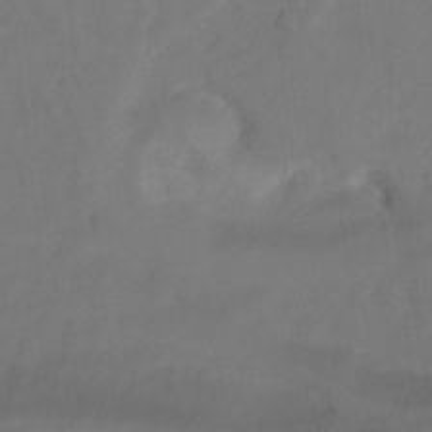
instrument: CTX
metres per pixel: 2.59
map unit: Ht
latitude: 1.3481
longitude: -35.2914
